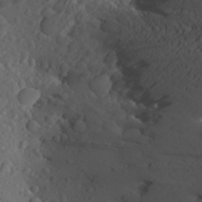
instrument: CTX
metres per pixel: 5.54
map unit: Aa
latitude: 26.8380
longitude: -144.6301
